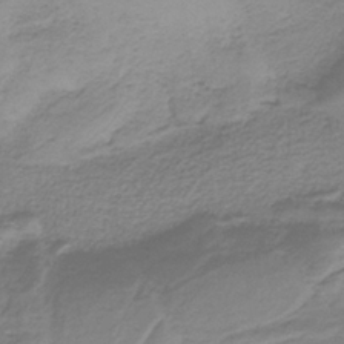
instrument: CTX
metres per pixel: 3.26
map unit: HNb
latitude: -36.1605
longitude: 56.4629
